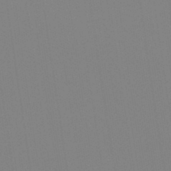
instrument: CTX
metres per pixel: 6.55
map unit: Hto
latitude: -8.2172
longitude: -49.2348
